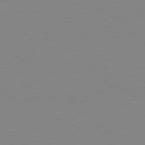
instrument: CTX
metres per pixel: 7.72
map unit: lApd
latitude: 80.5735
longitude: 151.8800
